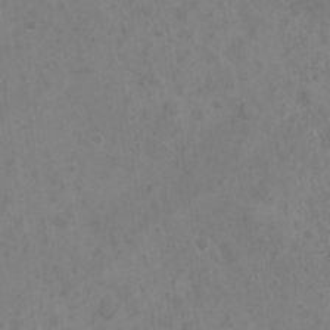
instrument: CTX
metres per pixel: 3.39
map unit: Nhu
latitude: 6.2145
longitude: -19.1781
